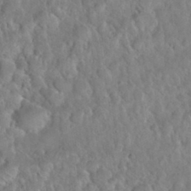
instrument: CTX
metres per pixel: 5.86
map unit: Nhu
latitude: 31.6505
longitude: -51.4615
